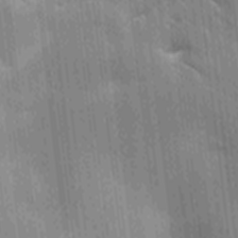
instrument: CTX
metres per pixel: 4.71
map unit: Ave
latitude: -9.8422
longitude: -123.2159
